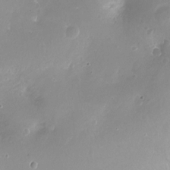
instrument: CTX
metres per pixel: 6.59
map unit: Hto
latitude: -12.0094
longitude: -38.6679
